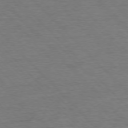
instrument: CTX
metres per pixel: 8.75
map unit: Ap
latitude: -76.9542
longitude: -94.9892
